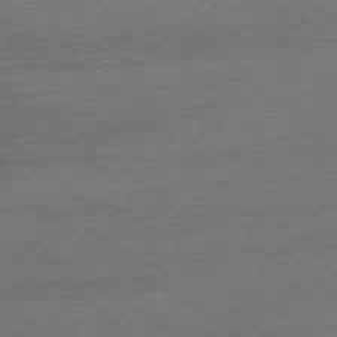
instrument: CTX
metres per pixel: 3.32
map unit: Ap
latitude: -80.3307
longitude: -86.2522
